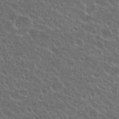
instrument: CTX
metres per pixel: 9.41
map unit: Nhu
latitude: 26.8758
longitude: -51.2537
